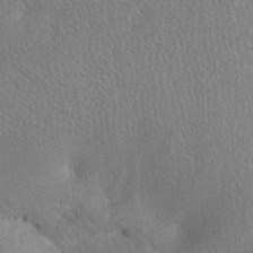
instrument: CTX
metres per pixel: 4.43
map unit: lAa
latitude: -7.3887
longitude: -124.8002
